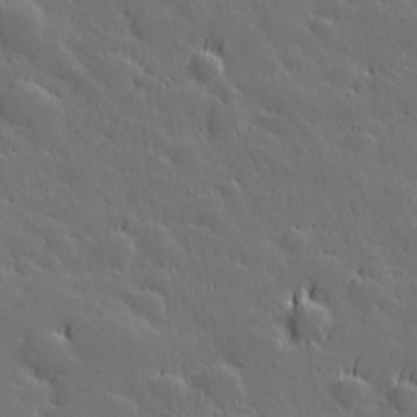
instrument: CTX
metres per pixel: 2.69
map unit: Hve
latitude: 26.8569
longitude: 144.1795
